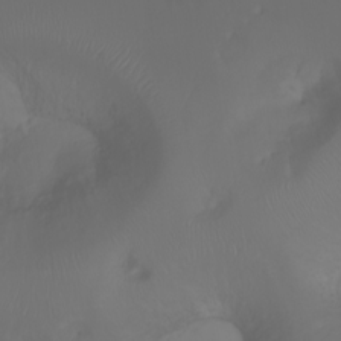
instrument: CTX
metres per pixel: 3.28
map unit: Htu
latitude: -6.1606
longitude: -69.8394
